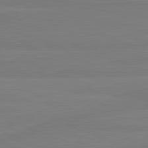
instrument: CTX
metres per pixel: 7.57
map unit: lApd
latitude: 81.6127
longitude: -179.9717
